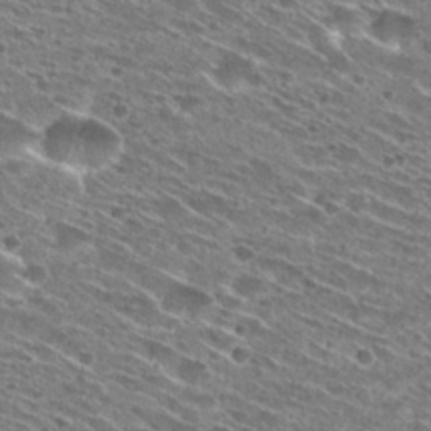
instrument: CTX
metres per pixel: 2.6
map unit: Hto
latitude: 28.7057
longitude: -45.7072
